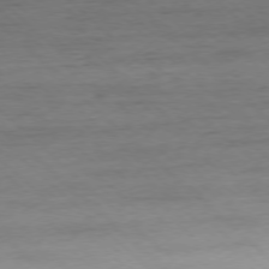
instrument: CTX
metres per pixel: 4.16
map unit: Ap
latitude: -77.5588
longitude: -93.7638
